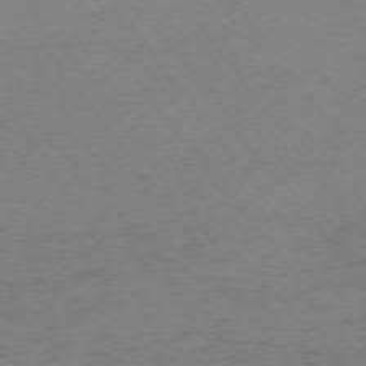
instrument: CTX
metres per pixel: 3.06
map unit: Ap
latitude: -74.5196
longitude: -72.7436
